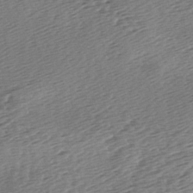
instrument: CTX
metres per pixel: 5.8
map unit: lAa
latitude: -3.0108
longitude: -126.9136
